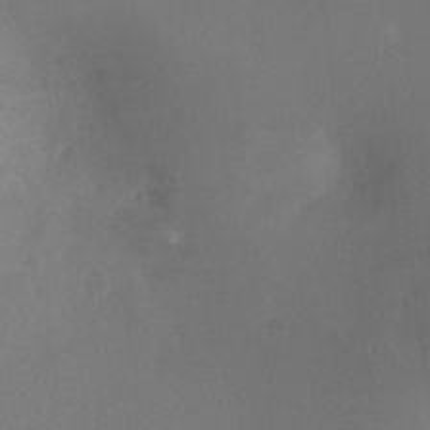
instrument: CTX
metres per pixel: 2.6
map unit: Ht
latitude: -3.0297
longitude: -17.9150
